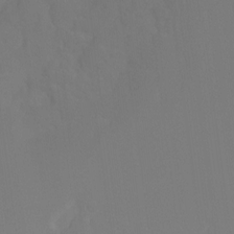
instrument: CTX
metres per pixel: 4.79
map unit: Ht
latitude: -15.4644
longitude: -42.3845
